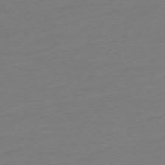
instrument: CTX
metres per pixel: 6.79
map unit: Ap
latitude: -76.7841
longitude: -70.6679
